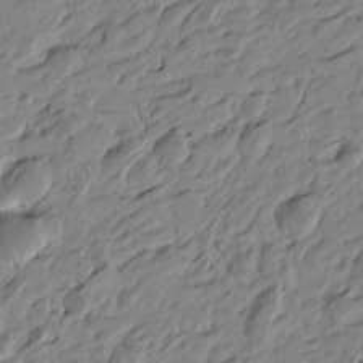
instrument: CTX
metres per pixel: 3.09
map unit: Htu
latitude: -4.0094
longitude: -178.2712
